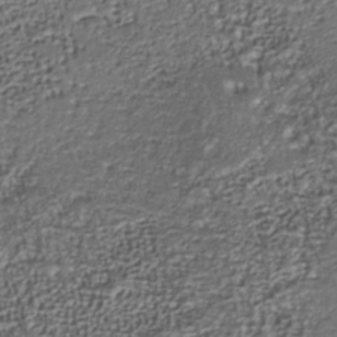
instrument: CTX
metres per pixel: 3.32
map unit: Nhu
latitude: -37.7288
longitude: -81.8961
